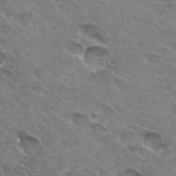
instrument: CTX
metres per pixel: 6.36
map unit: Hto
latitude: 31.8773
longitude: -45.6694
